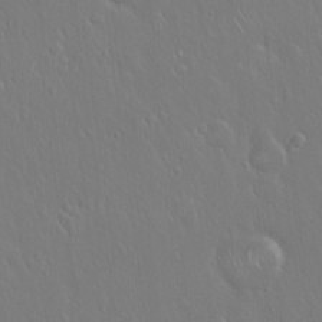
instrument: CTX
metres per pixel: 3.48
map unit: Hto
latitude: 18.2333
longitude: -57.6693
